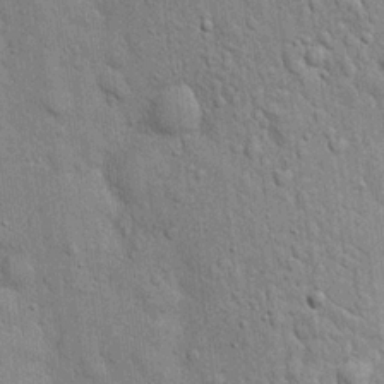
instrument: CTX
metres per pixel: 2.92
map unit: eHh
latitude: 19.8205
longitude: -61.6883
